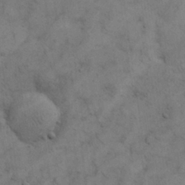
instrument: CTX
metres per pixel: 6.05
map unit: Nhu
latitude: 28.7246
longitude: -71.5938
